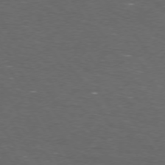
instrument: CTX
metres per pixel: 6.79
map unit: Hpe
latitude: 73.3293
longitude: -124.9702
